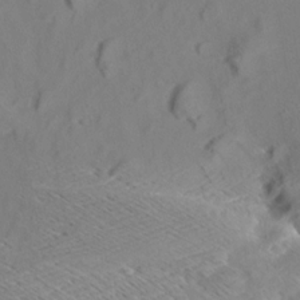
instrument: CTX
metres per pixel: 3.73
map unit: Aa
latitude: 9.0081
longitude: -140.4412
